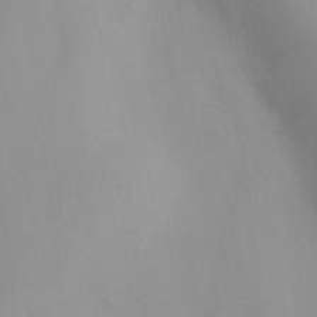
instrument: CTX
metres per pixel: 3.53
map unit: Ht
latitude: 3.0080
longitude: -23.1592
